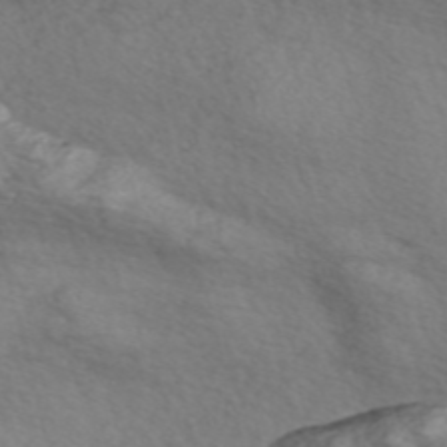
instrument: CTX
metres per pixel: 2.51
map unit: Nve
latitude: -56.9353
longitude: 54.9353
